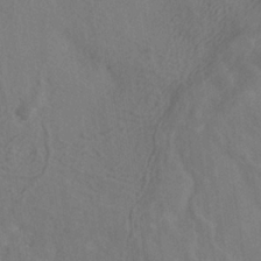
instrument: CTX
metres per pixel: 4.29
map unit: ANa
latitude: -36.5195
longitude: 95.5588
